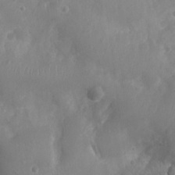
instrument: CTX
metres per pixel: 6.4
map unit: Nhu
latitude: 5.8016
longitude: -18.8002
